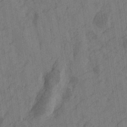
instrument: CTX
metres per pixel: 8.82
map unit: Htu
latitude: -4.8030
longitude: -177.4615
